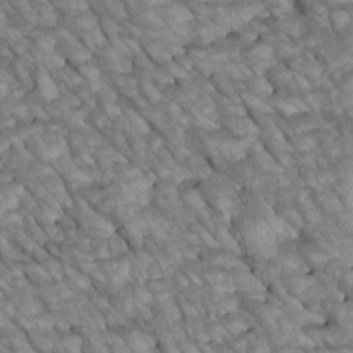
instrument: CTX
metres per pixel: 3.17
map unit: Htu
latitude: 1.8961
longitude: 144.5574
